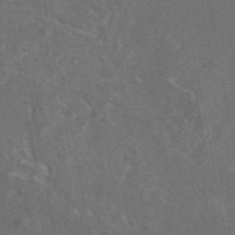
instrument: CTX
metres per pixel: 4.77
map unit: eAb
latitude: 46.4790
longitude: 108.3117
